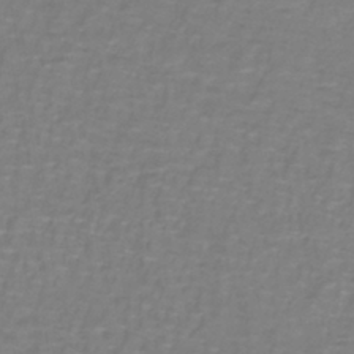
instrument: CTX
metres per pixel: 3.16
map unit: lHb
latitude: -41.6911
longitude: 56.7652
